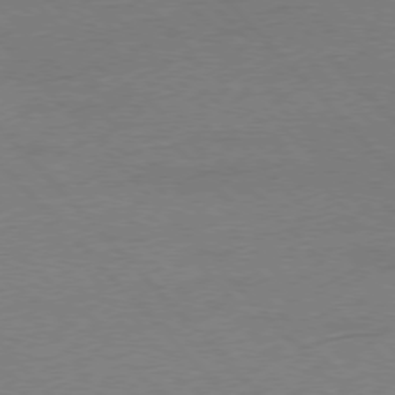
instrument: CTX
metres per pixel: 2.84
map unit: Ap
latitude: -77.5777
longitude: -95.7261
